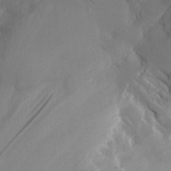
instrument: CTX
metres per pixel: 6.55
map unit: Aa
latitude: 26.5357
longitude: -132.4223
